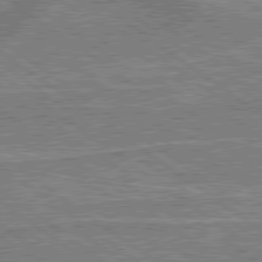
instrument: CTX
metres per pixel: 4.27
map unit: lApd
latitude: 79.3482
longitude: 175.7855
